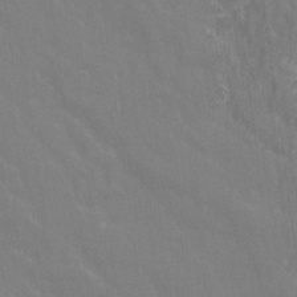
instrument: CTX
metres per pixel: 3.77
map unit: Ave
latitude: 21.1026
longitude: -134.0633
